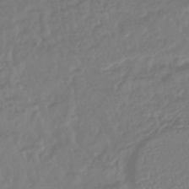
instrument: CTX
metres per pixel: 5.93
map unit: lHb
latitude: -43.0486
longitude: 77.3888
